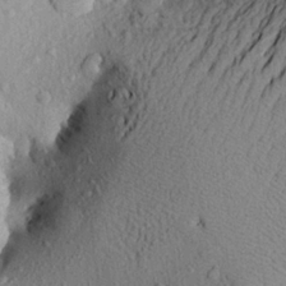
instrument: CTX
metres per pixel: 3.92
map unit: Aa
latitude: 22.7057
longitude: -148.1956
